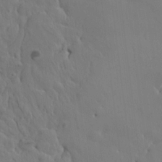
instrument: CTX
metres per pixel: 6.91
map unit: HNhu
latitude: 6.3845
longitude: -0.2900
